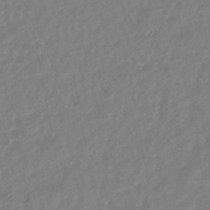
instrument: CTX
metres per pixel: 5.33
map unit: HNhu
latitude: -45.1431
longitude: 103.3888
